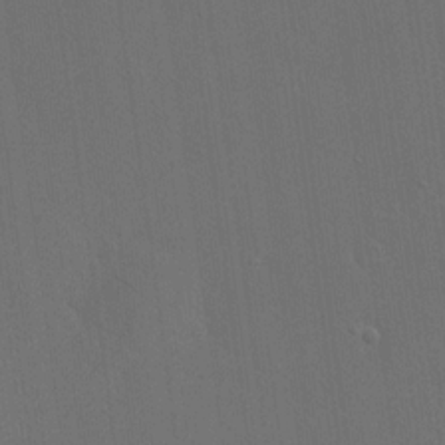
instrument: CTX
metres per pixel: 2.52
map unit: eHh
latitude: 18.8569
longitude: -66.5545
